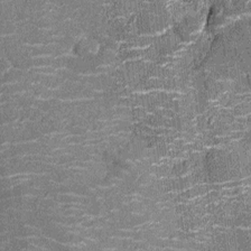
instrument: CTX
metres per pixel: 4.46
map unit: Nhu
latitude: -14.3495
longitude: -23.3859
